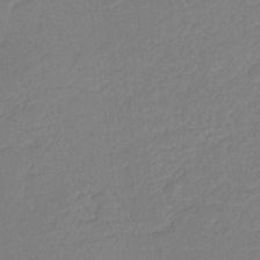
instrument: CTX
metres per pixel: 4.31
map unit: eHb
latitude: -30.4062
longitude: 63.7477
